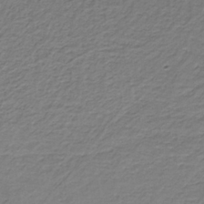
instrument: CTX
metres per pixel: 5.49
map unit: HNb
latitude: -35.3699
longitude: 57.9745
